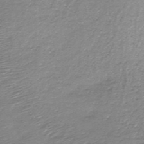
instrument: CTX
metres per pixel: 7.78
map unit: HNb
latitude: -48.4251
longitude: -41.7827
